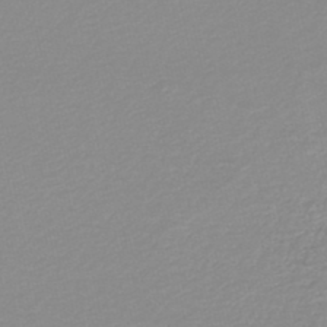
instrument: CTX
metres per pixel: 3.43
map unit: lHb
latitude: -46.2172
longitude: 64.9164
